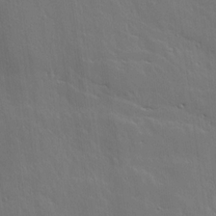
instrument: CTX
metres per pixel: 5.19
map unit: lHvf
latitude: 18.6679
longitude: -116.8758
